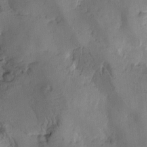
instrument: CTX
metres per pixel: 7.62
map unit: Htu
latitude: -3.1809
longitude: -176.6490
